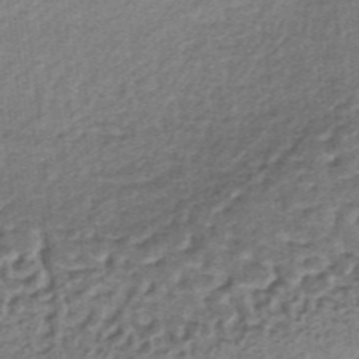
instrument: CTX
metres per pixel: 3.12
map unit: lHb
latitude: -36.1039
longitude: 60.2928
